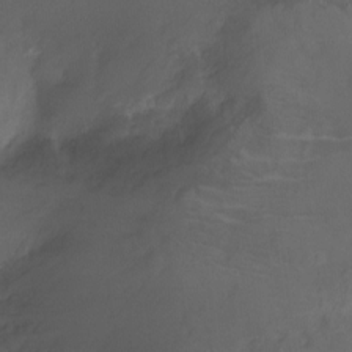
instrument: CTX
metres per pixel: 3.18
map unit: Ht
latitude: -11.6155
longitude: -24.4223
